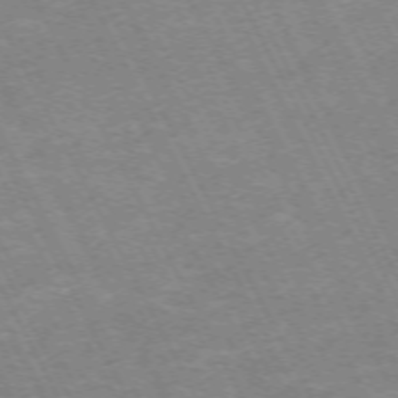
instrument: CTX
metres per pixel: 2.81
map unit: Hpe
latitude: -71.5021
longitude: 9.5966
